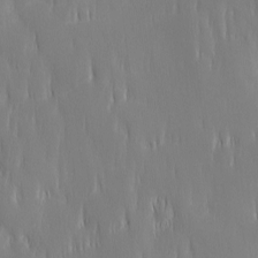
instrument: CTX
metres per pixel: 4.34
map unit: Ave
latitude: 2.2900
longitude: -113.7072
